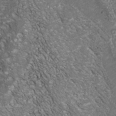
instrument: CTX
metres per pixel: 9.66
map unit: Nhu
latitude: -40.0472
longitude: -83.2348
